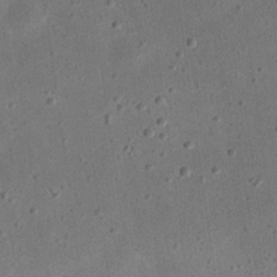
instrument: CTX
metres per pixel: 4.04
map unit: eHh
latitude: 23.3293
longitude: -67.9528
